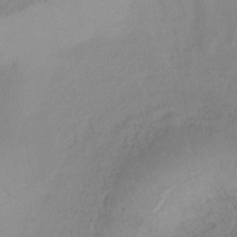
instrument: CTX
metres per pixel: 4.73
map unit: lHb
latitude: -34.3873
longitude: 66.1984
